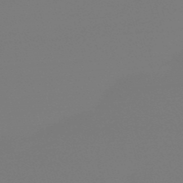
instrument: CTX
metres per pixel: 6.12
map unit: eHb
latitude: -50.5196
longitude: 68.7463
